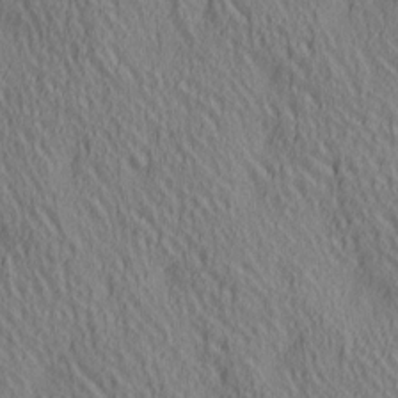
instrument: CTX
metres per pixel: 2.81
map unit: lAa
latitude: 5.2348
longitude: -117.0647
